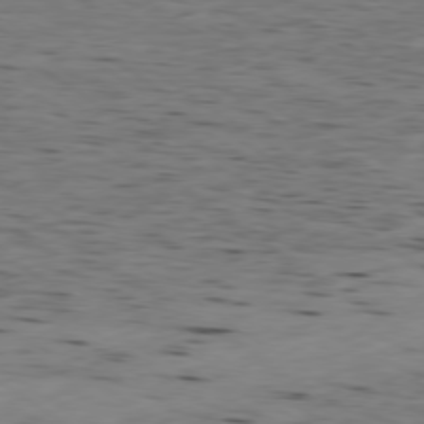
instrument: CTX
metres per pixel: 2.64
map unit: Ap
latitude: -79.4832
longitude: -100.9514
